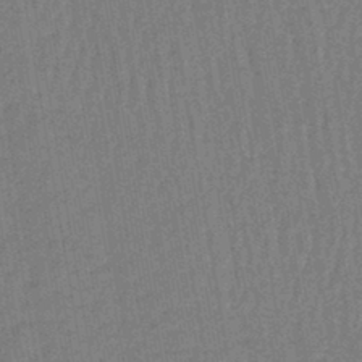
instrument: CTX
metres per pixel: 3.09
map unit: lHb
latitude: -42.9919
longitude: 62.8408
